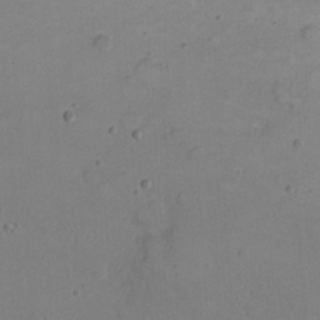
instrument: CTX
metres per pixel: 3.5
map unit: eHh
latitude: 22.2522
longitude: -66.4223
